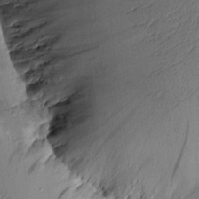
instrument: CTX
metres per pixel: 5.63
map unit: Aa
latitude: 9.9339
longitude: -127.1214
